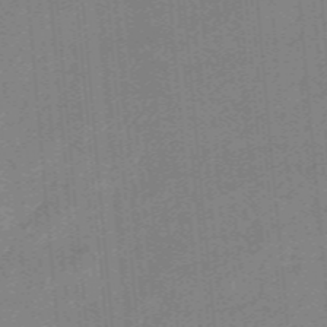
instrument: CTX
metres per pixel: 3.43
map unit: eHb
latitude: -44.6707
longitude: 87.5399
